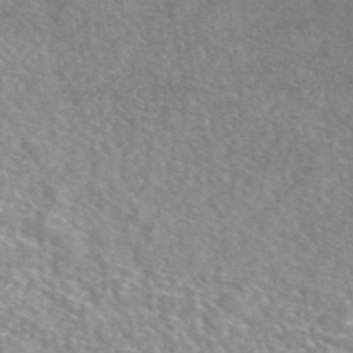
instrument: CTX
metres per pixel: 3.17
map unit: eAb
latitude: 46.7436
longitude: 101.9178
